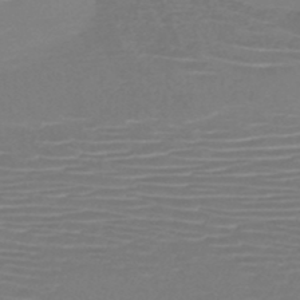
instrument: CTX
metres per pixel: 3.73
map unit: HNb
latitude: -46.6707
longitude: -42.2901
